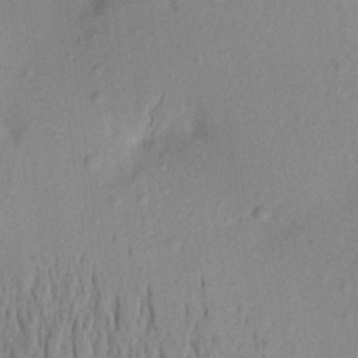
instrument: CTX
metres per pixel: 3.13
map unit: Aa
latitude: 21.4805
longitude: -144.7057
